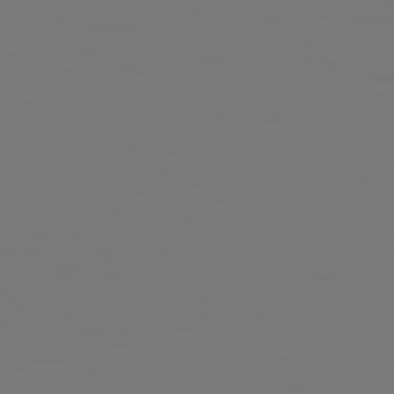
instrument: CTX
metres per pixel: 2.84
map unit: Hpe
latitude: 76.8758
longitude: -136.3090
